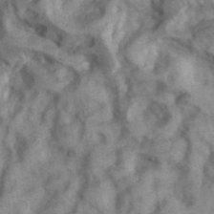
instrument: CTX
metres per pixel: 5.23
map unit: eHh
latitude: 38.0822
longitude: -67.0458
